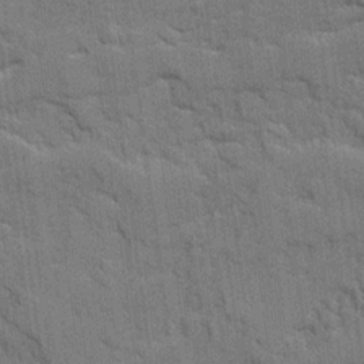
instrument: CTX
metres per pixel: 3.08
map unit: Ave
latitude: 20.1578
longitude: -129.2537
